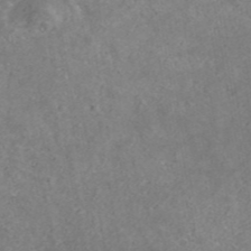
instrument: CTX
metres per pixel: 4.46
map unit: ANa
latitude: 43.8017
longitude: 24.0661
